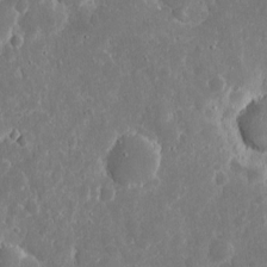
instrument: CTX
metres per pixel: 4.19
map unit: eHh
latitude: 9.7072
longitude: -71.9339
